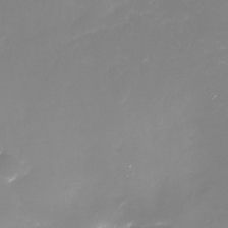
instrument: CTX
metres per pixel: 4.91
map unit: Nhu
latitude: -29.6155
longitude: -77.0458
